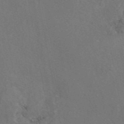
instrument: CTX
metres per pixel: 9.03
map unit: eAb
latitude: 46.8569
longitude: 109.6722
